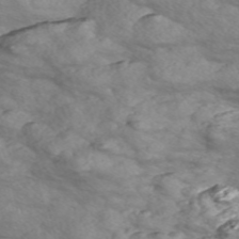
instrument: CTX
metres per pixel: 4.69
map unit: Nve
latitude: -57.1620
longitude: 54.9353
